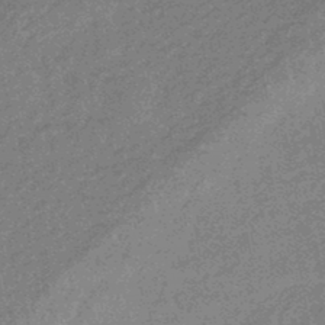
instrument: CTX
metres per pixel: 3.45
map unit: eHb
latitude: -44.7085
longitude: 88.6329
